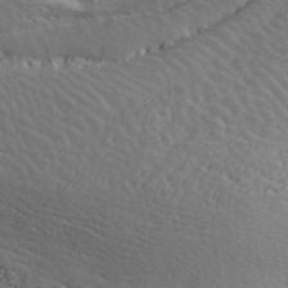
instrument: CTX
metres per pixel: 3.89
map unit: ANa
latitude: 41.1403
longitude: 33.0487
